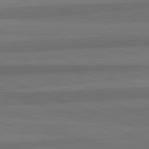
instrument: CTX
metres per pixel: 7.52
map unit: lApd
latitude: 82.7246
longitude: 177.5210
